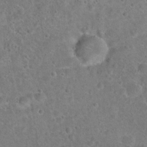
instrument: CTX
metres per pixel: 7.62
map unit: Hto
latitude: 22.0255
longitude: -46.7624
